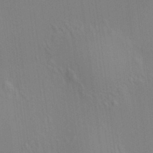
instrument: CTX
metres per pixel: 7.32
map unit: HNhu
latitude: 7.5182
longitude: 14.1417
